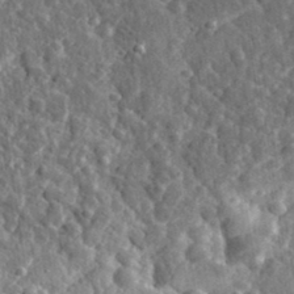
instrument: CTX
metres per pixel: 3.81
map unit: eHh
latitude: 34.8947
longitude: -79.8773
